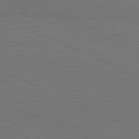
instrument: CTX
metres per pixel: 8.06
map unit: Hpe
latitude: -81.7289
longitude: 18.9731
